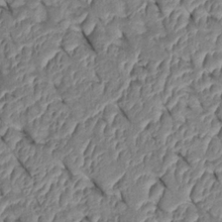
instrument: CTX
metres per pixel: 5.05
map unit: Htu
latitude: 1.5749
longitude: 147.6911
